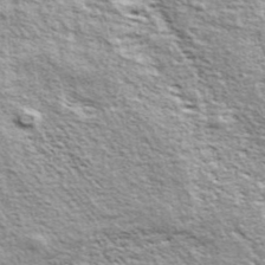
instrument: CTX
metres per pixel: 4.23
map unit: ANa
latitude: 42.9136
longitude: -87.8961
